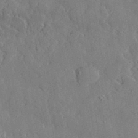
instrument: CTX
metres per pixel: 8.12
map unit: lHvf
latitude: 33.5182
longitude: -91.6694
